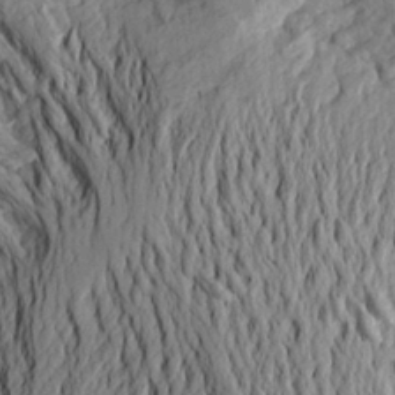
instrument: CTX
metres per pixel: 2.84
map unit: Aa
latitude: 24.3278
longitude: -150.1766
